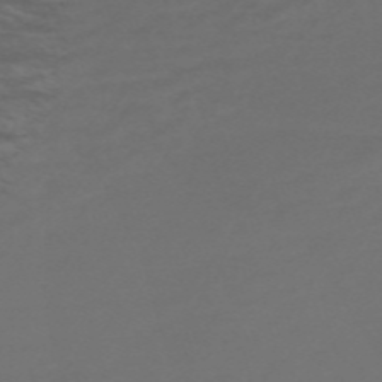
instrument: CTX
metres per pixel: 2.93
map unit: Nve
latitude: -58.9541
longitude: 56.2361
